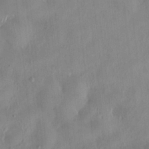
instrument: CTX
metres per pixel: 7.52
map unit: HNhu
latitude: 0.5168
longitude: -4.5168
